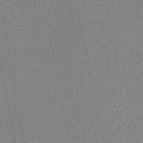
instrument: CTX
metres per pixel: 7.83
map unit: HNhu
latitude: -47.0297
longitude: 99.1998
